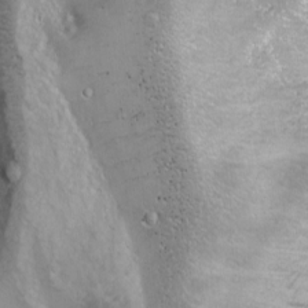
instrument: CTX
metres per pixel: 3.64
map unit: Ave
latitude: 11.1781
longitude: -104.0633
